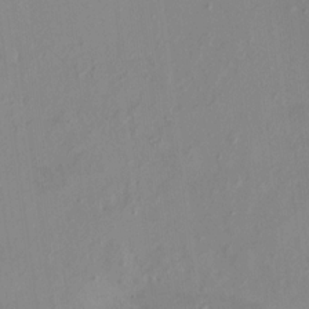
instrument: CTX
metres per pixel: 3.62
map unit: HNhu
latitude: 7.8205
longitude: -1.0458
